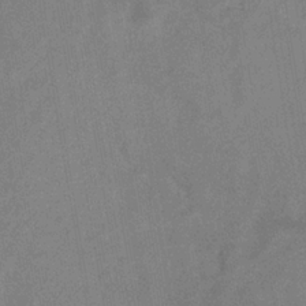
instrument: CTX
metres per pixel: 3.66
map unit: eHb
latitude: -34.2173
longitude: 74.1039
